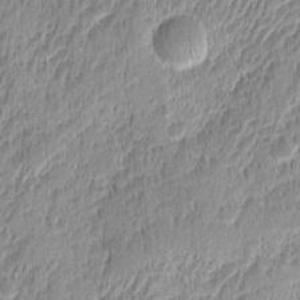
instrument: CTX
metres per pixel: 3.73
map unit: Ave
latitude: -10.4062
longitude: -119.9150
